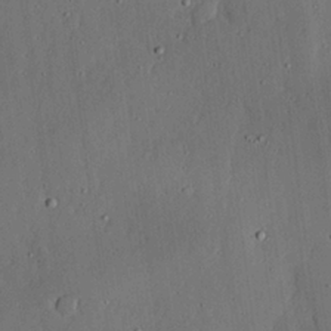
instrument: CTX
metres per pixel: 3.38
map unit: lAvf
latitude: 24.2711
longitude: -110.7246
